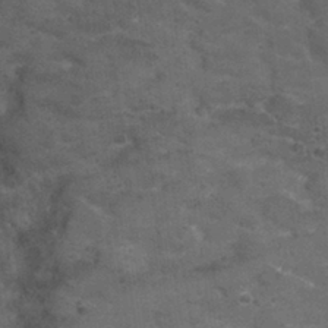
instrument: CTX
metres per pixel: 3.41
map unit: Nhu
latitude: 29.5749
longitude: -49.3860
